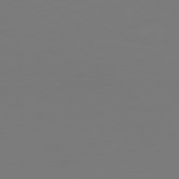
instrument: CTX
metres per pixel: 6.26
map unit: Hpe
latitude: 77.6694
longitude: -171.7638
